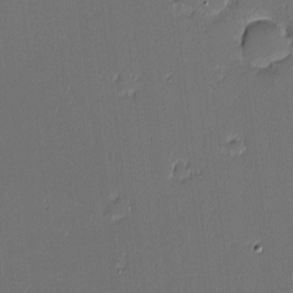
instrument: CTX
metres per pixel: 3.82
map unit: eHh
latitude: -3.6721
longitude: -82.9891
